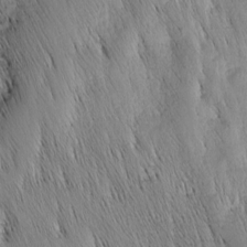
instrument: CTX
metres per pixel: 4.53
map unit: Nhu
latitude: -4.7463
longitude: -149.9339
